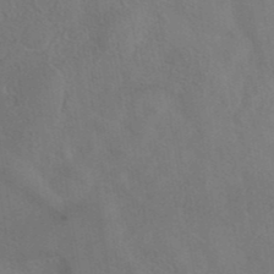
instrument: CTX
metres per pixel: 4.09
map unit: ANa
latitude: 40.5356
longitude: 29.2565
